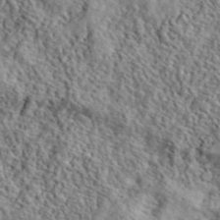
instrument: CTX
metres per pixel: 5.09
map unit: ANa
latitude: 40.7435
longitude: -86.3467
